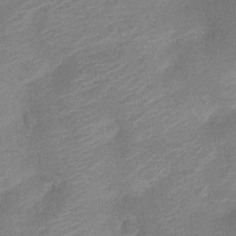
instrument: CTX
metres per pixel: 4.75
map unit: Nve
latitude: -19.3699
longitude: 108.8030
